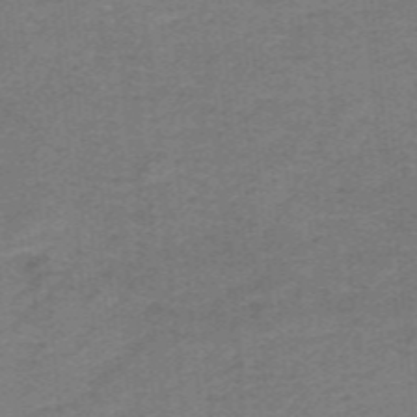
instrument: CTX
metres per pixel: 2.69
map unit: lHb
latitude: -41.6155
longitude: 54.0850
